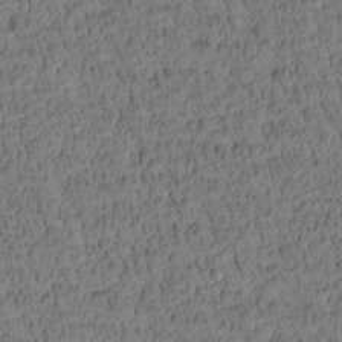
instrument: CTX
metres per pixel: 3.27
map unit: Htu
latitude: -4.5007
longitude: 173.1431
